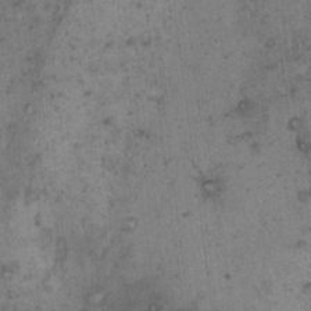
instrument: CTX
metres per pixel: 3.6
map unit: Hto
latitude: 8.3845
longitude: -59.1592
